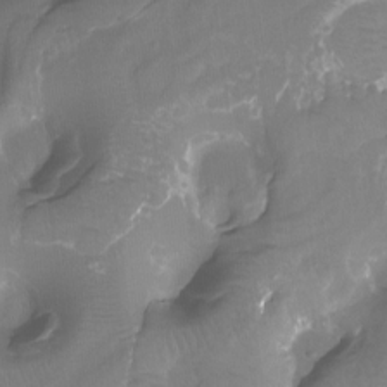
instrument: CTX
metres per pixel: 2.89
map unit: Ht
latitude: -12.1606
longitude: -45.7638
